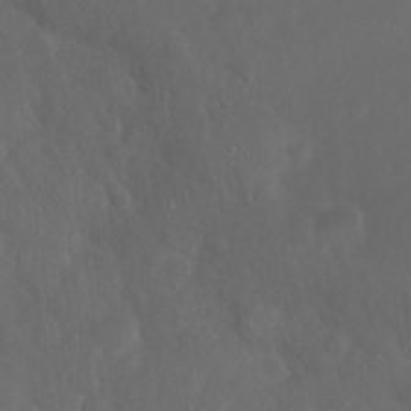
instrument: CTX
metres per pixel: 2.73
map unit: Nhu
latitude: 27.5749
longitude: -65.1025
